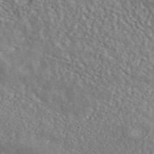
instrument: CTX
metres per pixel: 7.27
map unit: ANa
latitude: 45.6694
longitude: 27.4832
